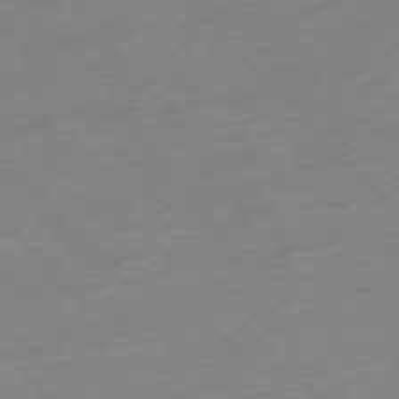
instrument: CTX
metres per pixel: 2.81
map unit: Hpe
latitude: -77.2376
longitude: -17.0270
